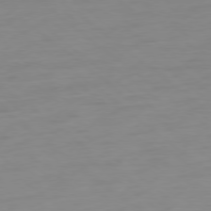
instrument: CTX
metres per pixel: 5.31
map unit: Ap
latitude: -79.0108
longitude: -66.9135
